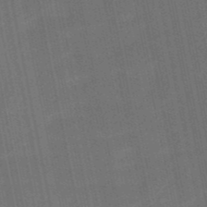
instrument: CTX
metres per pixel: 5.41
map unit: HNb
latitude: -52.0661
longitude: -49.0458
